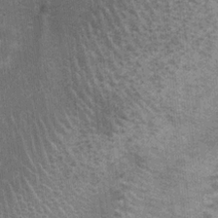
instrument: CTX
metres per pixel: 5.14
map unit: Nhu
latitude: 0.9135
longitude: -17.3292
